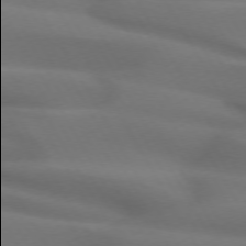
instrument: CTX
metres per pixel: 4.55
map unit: lApd
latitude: 72.5168
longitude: -49.9906
